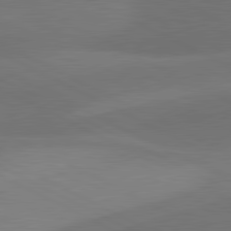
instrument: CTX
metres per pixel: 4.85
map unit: lApd
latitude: 81.1781
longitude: 127.2187
